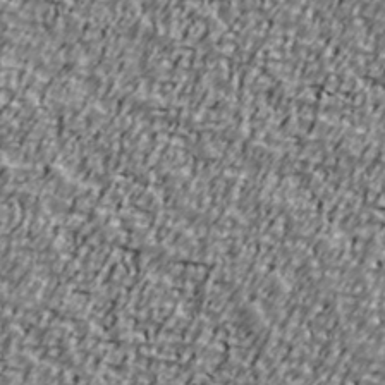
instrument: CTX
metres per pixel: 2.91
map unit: Ave
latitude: 40.8191
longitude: -112.2144
